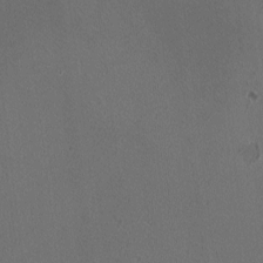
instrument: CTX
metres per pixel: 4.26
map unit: HNhu
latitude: -0.8597
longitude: -0.2522
